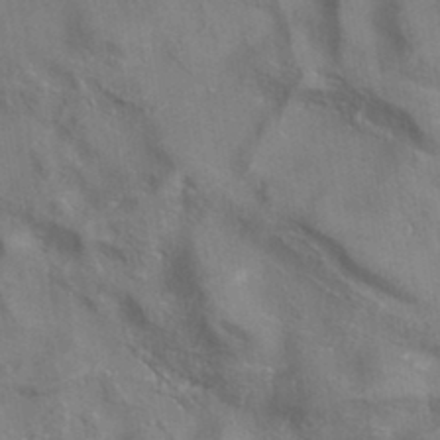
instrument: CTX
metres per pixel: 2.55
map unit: eAb
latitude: 35.0269
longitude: 111.4076
